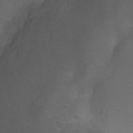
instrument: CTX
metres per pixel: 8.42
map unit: Ht
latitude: -11.7667
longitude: -35.3481
